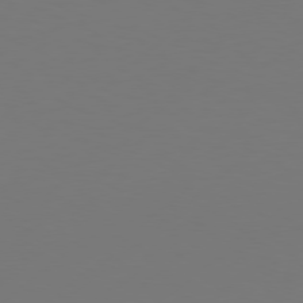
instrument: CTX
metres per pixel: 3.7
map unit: Hpe
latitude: 76.0444
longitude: -130.9703
